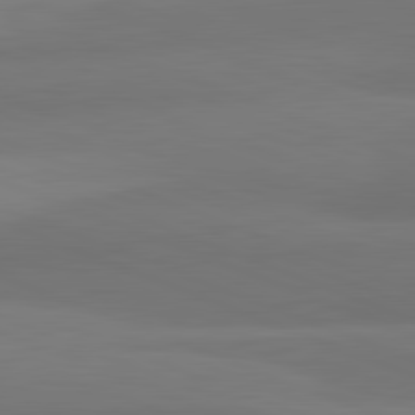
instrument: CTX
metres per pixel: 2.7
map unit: lApd
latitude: 82.1766
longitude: 176.7274
